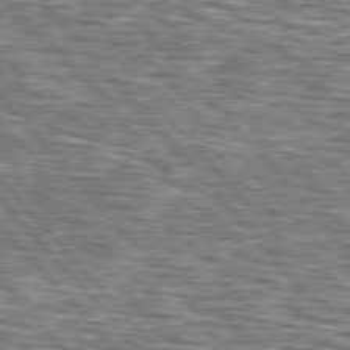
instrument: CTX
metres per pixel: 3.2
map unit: lApd
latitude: 75.9717
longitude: -74.8380
